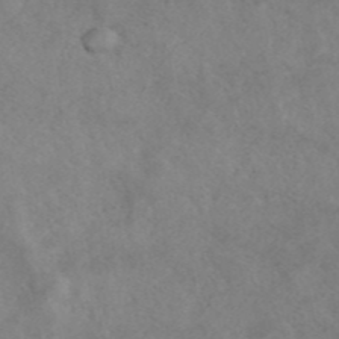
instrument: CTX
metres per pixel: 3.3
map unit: ANa
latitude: 43.2537
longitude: 26.9541
